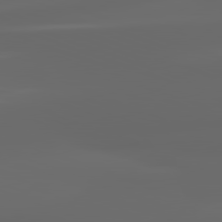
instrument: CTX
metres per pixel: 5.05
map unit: lApd
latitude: 81.9717
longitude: -169.9339
